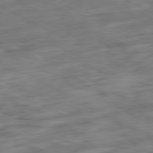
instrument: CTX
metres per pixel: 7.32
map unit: Ap
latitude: -80.9542
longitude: -83.1025
